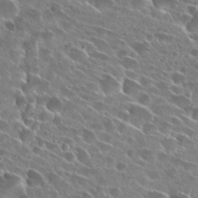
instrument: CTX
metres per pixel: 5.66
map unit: Hto
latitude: 27.1025
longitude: -43.5182
